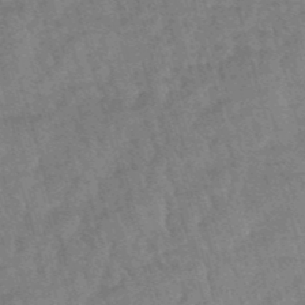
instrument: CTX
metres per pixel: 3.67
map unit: eHb
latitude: -49.3132
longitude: 76.8786
